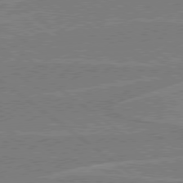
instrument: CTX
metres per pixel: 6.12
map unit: Hpe
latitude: 78.4979
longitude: -129.9339
